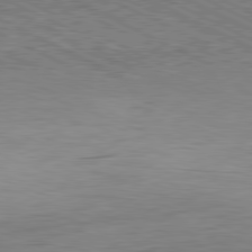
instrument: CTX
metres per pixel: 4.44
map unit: Hpe
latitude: -81.6722
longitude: 9.8989
